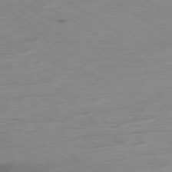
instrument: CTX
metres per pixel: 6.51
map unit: Ap
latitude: -78.6140
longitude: -70.8758
